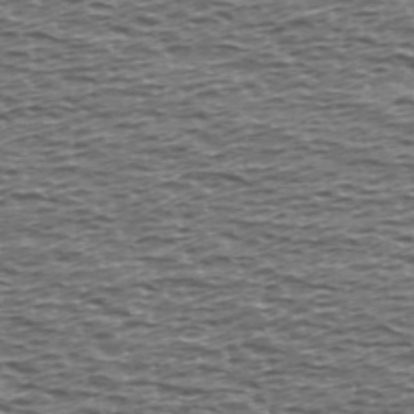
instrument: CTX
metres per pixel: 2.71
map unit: Ave
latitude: 39.7638
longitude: -112.8191
